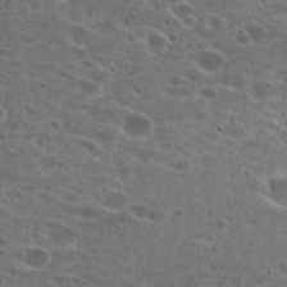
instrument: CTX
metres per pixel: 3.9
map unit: Hto
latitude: 27.3293
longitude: -46.3279
